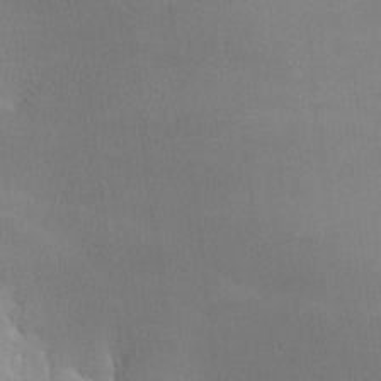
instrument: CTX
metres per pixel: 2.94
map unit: lHvf
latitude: -12.8030
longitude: -100.9136
